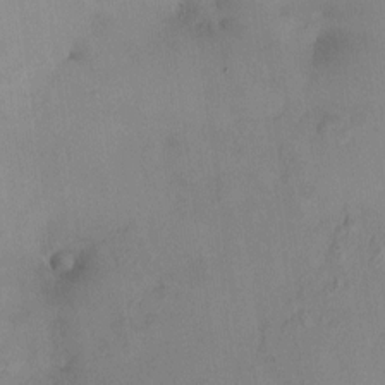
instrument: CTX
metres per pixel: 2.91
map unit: HNhu
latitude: 6.0633
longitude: 9.3132
